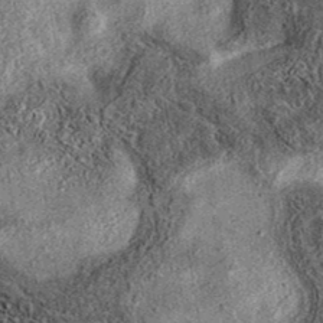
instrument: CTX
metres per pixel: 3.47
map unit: eAb
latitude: 37.4993
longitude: 106.9919
